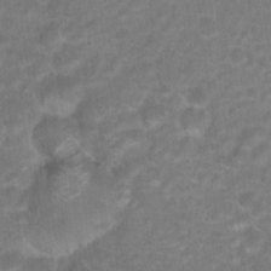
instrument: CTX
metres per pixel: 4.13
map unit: Hto
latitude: 18.2144
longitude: -40.3845
